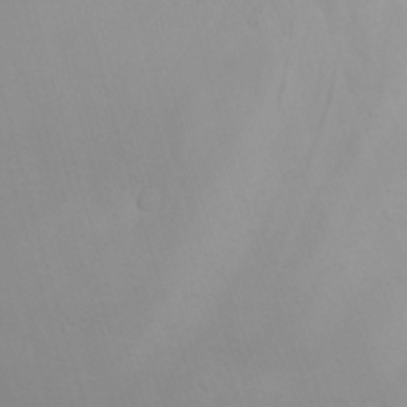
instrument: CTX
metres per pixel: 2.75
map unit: Nhu
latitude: 22.2711
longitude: -73.2915
